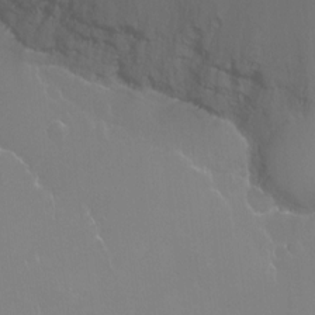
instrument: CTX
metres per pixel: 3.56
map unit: Ht
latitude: -9.5021
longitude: -38.1956
